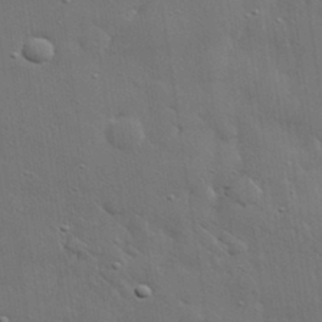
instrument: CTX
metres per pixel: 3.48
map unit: lHvf
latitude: 31.5749
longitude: -88.2901
